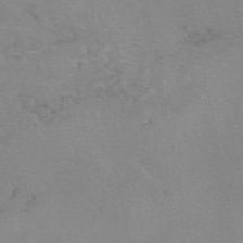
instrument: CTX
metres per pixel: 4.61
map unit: eAb
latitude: 49.3104
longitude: 104.6329
